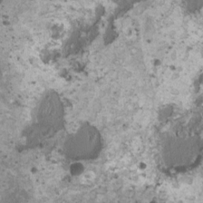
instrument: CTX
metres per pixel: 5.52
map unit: HNhu
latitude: 0.1766
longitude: 1.2187
